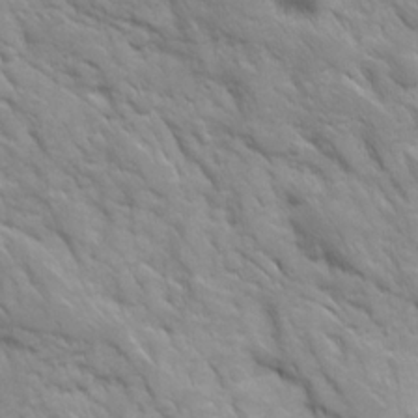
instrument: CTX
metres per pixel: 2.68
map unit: Ave
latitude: 16.5168
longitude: -131.6505
